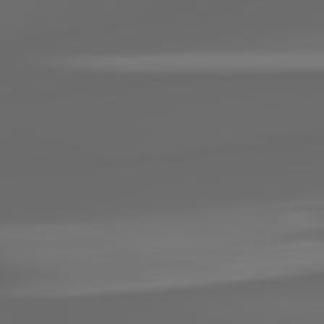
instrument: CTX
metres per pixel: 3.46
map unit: lApd
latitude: 81.9717
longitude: -169.7450
